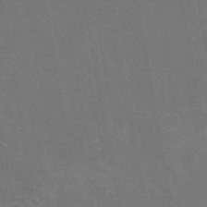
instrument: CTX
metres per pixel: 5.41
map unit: eAb
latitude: 47.4616
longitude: 116.8974
